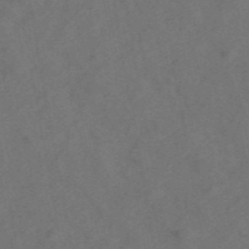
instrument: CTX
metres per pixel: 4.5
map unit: ANa
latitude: 43.9339
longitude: 25.3510
